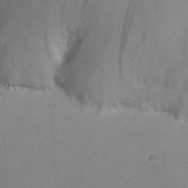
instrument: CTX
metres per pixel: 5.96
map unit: eHh
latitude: 23.6505
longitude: -66.7057
